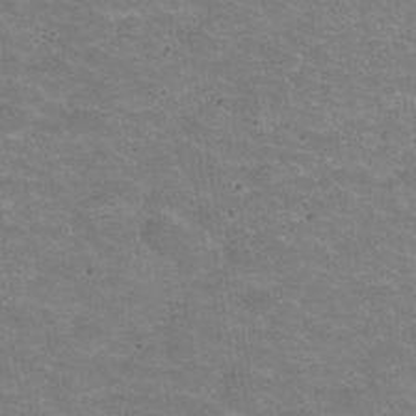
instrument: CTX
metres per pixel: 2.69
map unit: Hve
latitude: -30.7274
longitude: 95.4832
